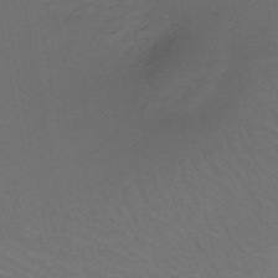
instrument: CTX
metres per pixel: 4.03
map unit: HNb
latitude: -47.4643
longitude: -42.2145
